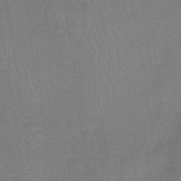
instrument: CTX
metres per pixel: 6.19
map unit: lHb
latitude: -34.3306
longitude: 65.8800
